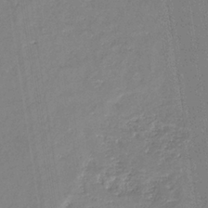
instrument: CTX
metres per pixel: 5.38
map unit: eHb
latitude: -35.0675
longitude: 73.6344
